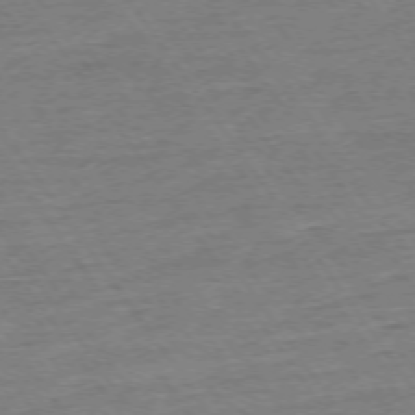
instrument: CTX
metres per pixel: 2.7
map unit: Ap
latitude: -74.3118
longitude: -83.0269
